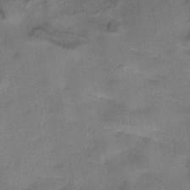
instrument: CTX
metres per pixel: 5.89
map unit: eHh
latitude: -40.9919
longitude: 119.6155
